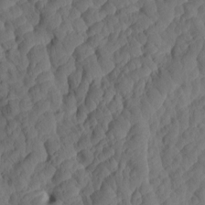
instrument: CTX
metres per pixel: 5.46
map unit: eHh
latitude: -0.5952
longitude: 15.2754
